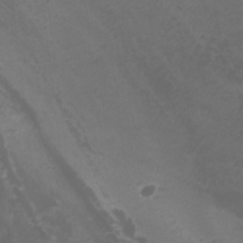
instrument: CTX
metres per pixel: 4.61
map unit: Nhu
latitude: -11.4265
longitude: -74.8002
